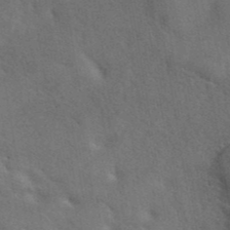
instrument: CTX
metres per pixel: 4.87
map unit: eAb
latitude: 41.8583
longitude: 108.2928
